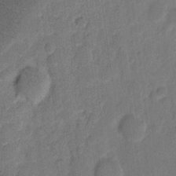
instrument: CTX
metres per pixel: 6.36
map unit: eHh
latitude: 8.7813
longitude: -64.9325
